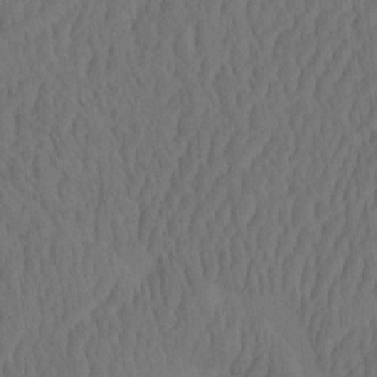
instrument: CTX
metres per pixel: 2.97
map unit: eHh
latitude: -2.2739
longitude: 15.3699
